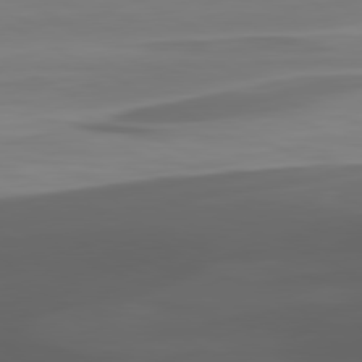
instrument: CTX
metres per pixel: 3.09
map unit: lApd
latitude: 80.3089
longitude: -90.2523
